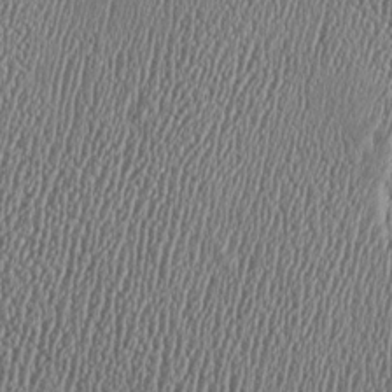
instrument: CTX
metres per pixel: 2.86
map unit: Htu
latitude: -7.5966
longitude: 157.4076
